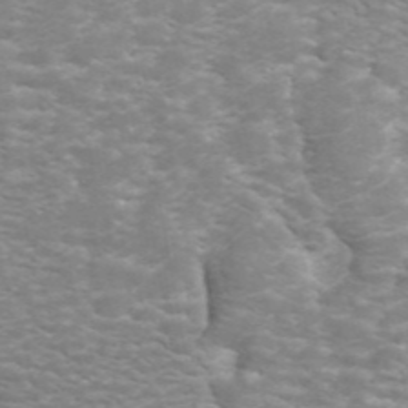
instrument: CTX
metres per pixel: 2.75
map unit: ANa
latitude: 44.8758
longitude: 26.8408
